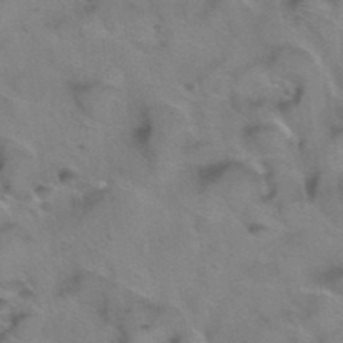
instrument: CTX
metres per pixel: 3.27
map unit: Hto
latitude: 39.3293
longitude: -44.2144
